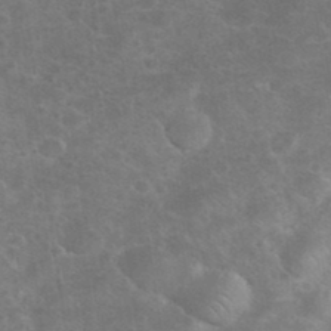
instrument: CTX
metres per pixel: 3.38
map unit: eHh
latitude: 36.9514
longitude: -67.0836
